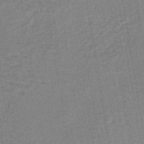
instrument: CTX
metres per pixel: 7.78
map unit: lHb
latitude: -40.6707
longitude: 60.6707
